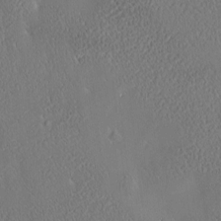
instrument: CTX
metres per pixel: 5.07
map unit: Htu
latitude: -4.2928
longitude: 174.2739
